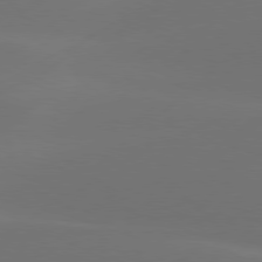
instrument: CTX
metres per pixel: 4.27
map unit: Hpe
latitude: 78.2334
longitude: -130.6680
